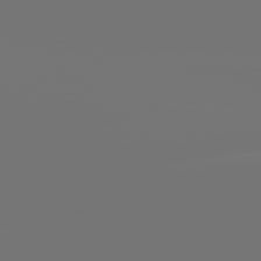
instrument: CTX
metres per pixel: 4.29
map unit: lApd
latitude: 81.9528
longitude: -154.0255
